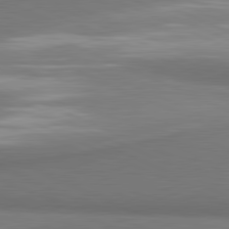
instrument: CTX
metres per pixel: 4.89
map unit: lApd
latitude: 81.4426
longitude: 163.4076
